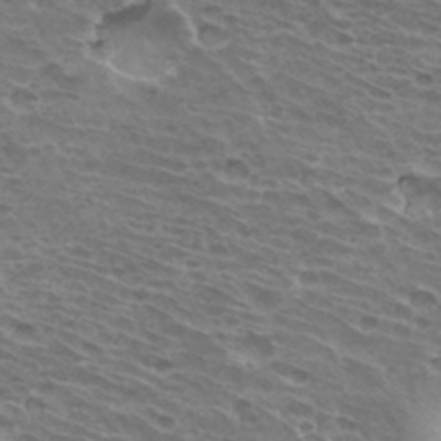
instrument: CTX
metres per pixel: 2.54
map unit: Hto
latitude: 32.4034
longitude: -41.3292
